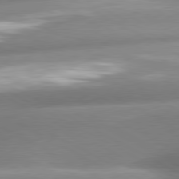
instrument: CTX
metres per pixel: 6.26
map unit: lApd
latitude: 80.3278
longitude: -158.6680
